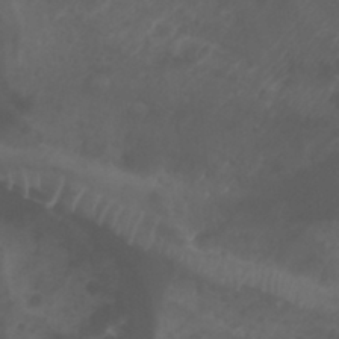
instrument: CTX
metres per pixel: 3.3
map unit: Htu
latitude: -5.0486
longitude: -75.3104
